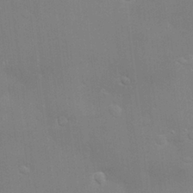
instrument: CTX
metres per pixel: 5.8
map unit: Hve
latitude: -11.0675
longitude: 174.1983
